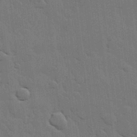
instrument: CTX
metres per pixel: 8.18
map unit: lHvf
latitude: 18.5923
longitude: -113.6316
